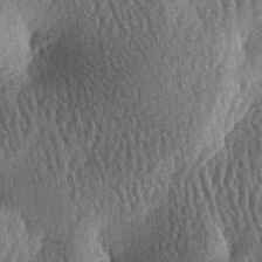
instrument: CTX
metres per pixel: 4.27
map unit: lAa
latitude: -7.0486
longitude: -127.7261
